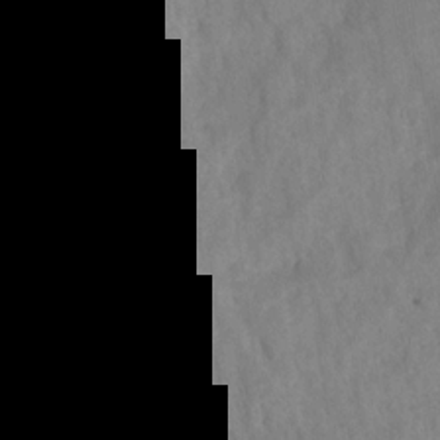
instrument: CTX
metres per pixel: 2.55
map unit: HNhu
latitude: -28.5196
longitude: 72.9353
